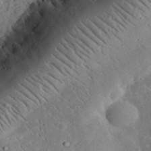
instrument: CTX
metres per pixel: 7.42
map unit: lHvf
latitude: 33.1781
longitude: -83.6882
